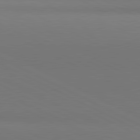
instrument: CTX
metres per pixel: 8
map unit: lApd
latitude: 81.1214
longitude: 145.5588
